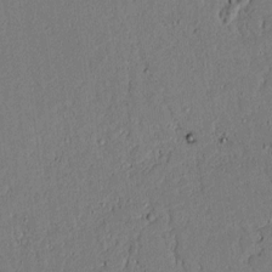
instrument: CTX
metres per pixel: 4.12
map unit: lAvf
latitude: 5.4237
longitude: 169.1431
